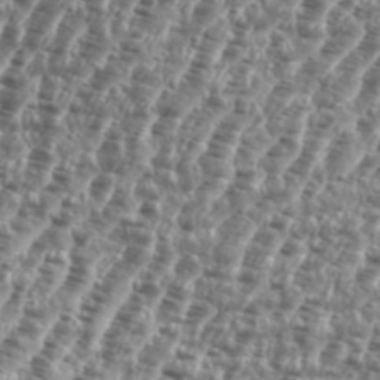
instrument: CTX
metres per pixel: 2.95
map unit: eHh
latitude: 35.5182
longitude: -135.5371
